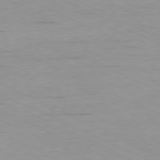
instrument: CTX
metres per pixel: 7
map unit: Ap
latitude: -80.2740
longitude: -67.1970
